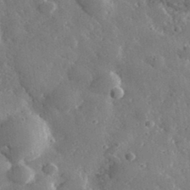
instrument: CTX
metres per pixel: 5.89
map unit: lHvf
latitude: 33.3860
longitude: -85.2159
